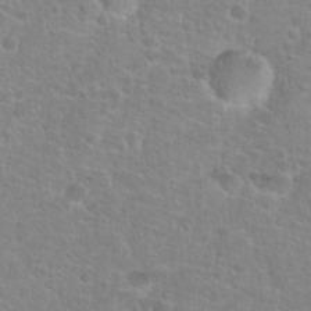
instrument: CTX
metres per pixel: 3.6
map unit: Hto
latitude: 25.3670
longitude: -48.7813
